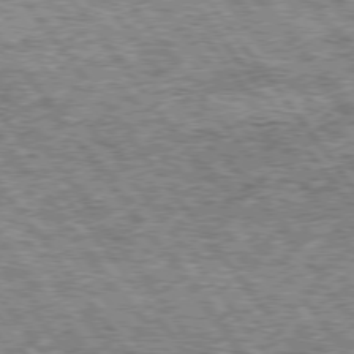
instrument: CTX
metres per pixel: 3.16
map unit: Hpe
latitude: 75.1403
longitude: -156.2144
